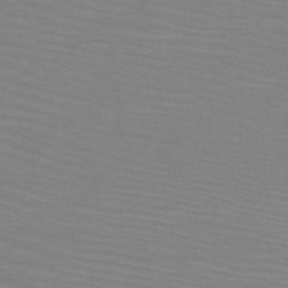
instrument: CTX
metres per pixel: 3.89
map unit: HNb
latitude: -46.5384
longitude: -45.5938
